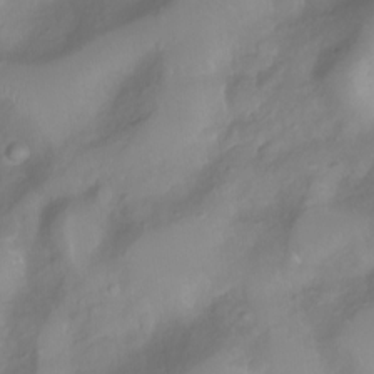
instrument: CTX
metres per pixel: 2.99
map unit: Nhu
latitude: -8.2361
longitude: -72.6679
